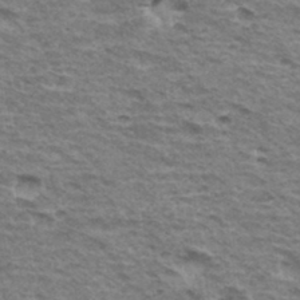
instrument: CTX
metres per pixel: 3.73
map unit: Hto
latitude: 35.0080
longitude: -43.2159
